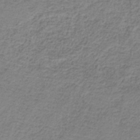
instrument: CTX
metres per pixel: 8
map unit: HNb
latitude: -34.2362
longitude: 56.1795
